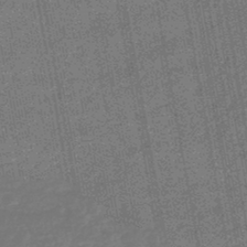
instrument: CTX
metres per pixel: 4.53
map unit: lHb
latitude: -44.8597
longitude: 70.5007
